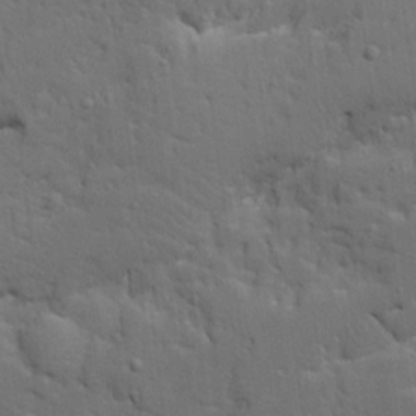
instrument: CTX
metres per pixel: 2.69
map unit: Ave
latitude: 19.8394
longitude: -128.7813
